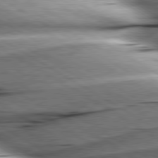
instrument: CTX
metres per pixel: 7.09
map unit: lApd
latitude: 79.9906
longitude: -156.6868
